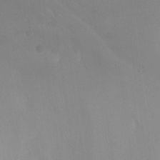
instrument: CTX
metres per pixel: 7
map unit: Ht
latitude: -10.4251
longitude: -39.4237
